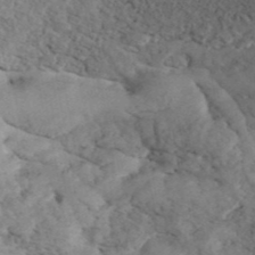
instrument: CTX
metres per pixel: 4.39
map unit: ANa
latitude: 41.6127
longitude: 53.4265
